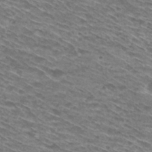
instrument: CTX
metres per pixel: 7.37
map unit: Hto
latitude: 30.4223
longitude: -46.0444
